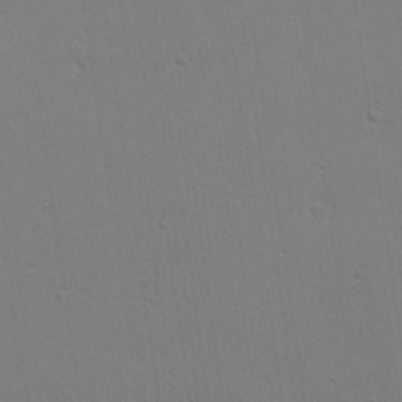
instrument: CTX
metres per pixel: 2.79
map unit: Aa
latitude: 26.0255
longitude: -136.6113
